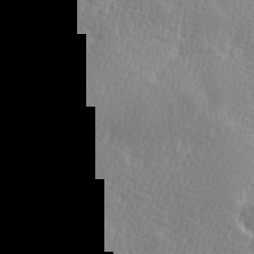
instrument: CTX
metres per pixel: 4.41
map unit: Ave
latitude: 9.7072
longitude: -106.3089
